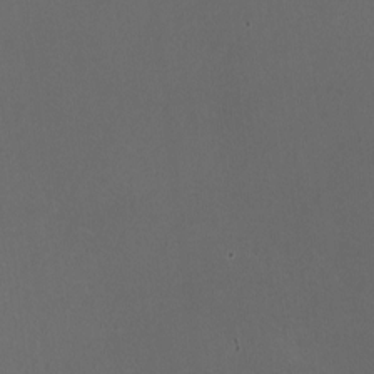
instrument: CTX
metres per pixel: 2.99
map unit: HNhu
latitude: 0.1389
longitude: -1.6694
